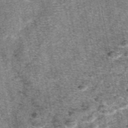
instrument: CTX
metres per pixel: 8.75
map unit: eAb
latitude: 48.0255
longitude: 106.6708
